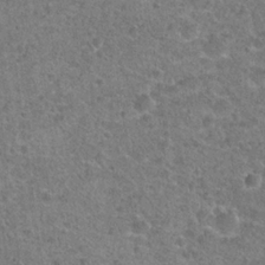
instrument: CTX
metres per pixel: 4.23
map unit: Hto
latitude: 21.7639
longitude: -48.8947
